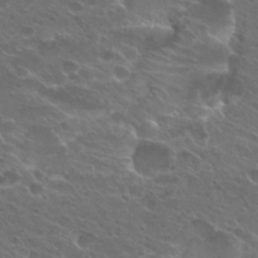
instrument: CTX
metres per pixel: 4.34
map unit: Hto
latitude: 25.4615
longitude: -39.9339
